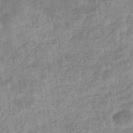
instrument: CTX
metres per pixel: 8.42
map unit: eHb
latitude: -36.3495
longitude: 80.1039
